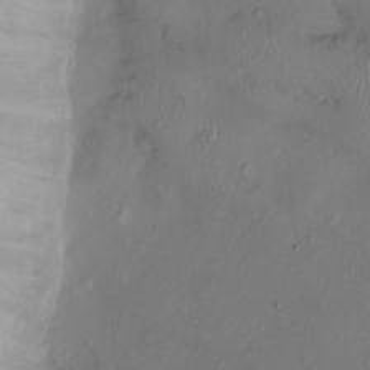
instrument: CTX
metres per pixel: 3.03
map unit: Ht
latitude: 1.2915
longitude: -13.8206
